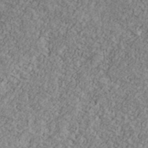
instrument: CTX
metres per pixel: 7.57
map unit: Ave
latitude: 40.8757
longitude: -111.1970
